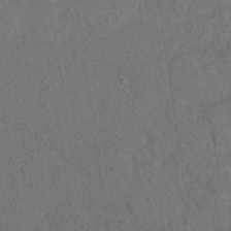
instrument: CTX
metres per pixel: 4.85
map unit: eAb
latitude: 34.5734
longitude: 110.9919
